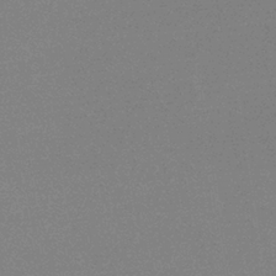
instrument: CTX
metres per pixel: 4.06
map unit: HNb
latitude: -34.6896
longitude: 52.8597
